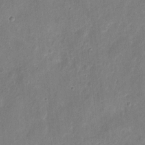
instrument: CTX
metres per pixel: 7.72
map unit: eHh
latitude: 9.4615
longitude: -72.1956
